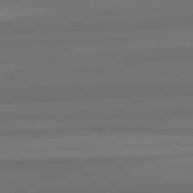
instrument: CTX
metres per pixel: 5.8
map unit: lApd
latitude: 82.9135
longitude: 165.5210
